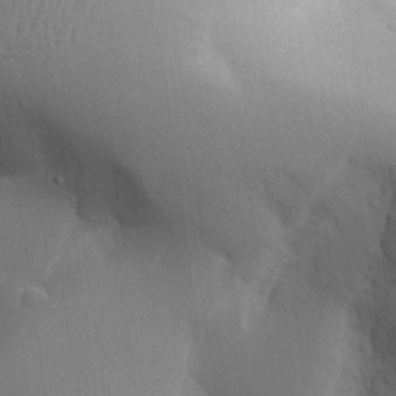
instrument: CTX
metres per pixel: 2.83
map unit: Aa
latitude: 25.3481
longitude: -127.8206
